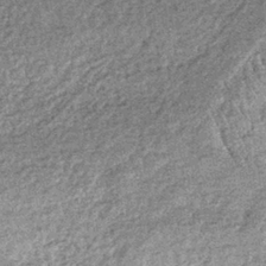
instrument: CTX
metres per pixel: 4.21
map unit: lHb
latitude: -36.5007
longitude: 66.2929
